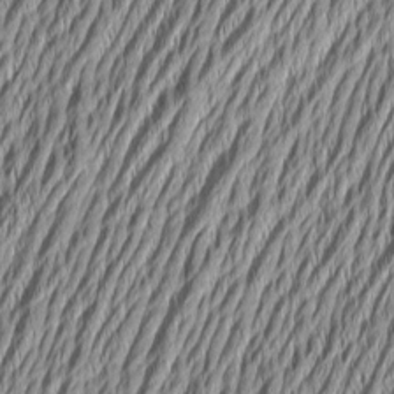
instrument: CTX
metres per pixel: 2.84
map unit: Aa
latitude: 6.5924
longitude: -129.2915
